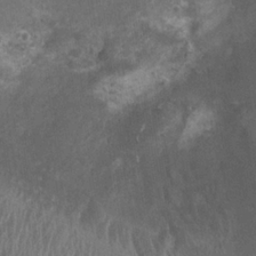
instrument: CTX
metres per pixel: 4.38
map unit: Ht
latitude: 2.9324
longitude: -19.5938
